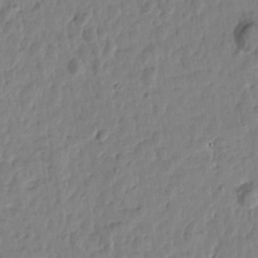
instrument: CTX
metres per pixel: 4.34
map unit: Htu
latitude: 1.5560
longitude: -178.7436
